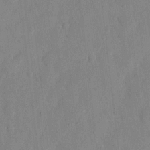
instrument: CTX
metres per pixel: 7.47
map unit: eHh
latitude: 12.4601
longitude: -68.2334
